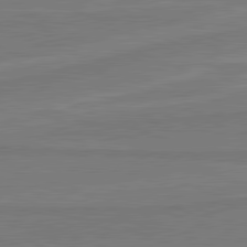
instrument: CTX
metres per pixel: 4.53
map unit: lApd
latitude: 81.5182
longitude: 168.1983
